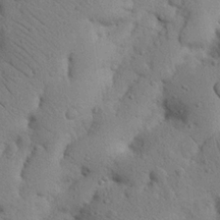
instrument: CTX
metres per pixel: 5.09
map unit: Nhu
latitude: 20.6680
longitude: -74.6868
